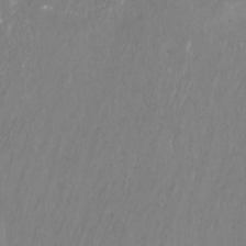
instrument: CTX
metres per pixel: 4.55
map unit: Nhu
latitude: -11.9178
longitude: -68.7435
